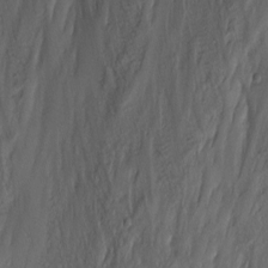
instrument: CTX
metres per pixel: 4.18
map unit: Nhu
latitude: -1.1243
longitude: -74.1200
